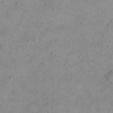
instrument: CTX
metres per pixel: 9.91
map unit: Nhu
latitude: 23.1592
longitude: -66.7246
